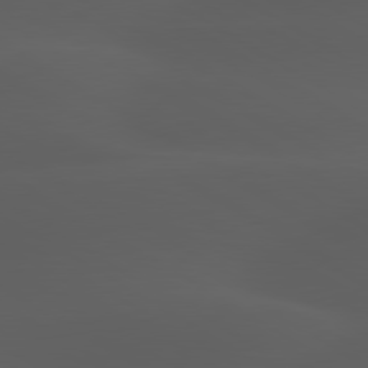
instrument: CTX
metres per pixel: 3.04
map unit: lApd
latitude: 80.0255
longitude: -88.3279
